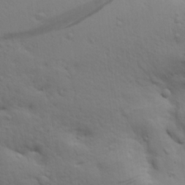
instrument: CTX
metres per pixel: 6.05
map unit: lAa
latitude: 19.1592
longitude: -138.5357
